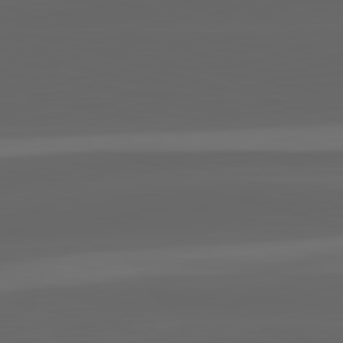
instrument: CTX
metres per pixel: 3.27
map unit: lApd
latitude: 82.7813
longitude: -134.6490
